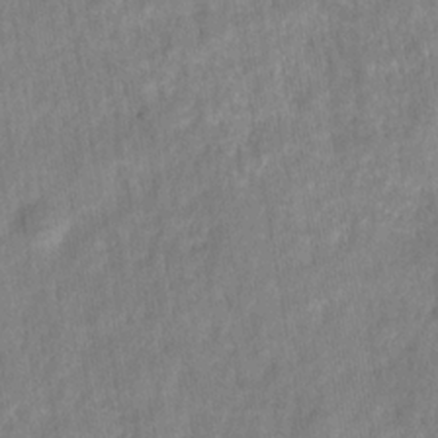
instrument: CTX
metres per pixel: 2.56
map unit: HNhu
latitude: -28.4818
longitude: 73.6722
